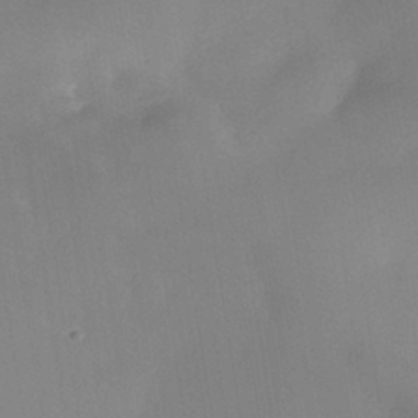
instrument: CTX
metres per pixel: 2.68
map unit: Nhe
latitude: -37.3320
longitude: -118.2333
